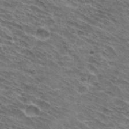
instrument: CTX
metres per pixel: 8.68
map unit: Hto
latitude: 32.1956
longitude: -44.4790
